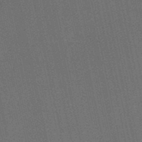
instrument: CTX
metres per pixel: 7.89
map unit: HNb
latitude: -52.3117
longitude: -39.8016
